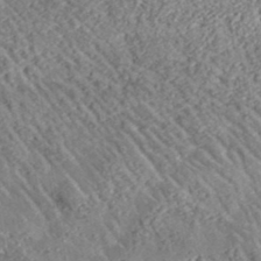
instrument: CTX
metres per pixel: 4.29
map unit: lHvf
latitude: 37.7072
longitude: -91.6127
